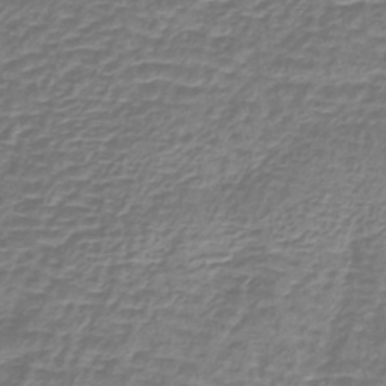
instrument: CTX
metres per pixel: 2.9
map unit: lHb
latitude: -41.0864
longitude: 59.1809
